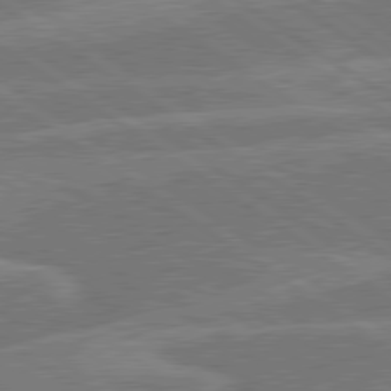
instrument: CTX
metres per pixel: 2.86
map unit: lApd
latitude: 79.9150
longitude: -121.6694
